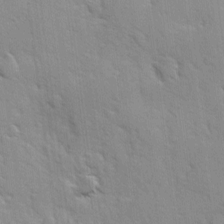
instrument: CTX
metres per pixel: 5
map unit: Ave
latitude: 10.1578
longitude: -102.8191
